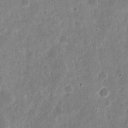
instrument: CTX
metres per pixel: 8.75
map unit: eHh
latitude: 12.1200
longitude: -73.5560
